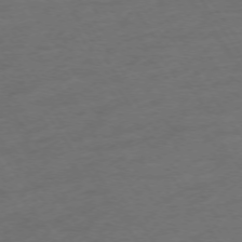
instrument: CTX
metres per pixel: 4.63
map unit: Ap
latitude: -74.5196
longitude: -75.1781
